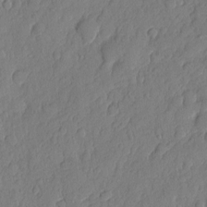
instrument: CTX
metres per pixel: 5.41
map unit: eHh
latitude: 6.5168
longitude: -75.0270
